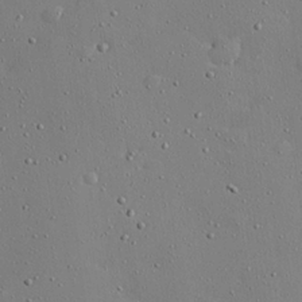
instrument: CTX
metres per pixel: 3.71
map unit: Hve
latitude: 26.3089
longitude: -92.4601
